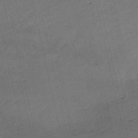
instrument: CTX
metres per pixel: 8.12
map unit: HNb
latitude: -53.3131
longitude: -41.9150
